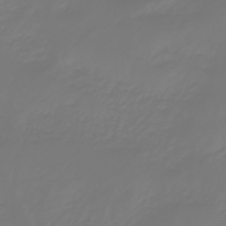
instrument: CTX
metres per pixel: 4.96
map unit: eHb
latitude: -46.7652
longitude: 82.6518
